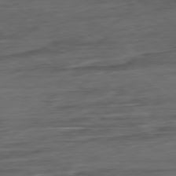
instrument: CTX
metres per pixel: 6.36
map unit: Hpe
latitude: -79.2187
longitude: -19.4804
